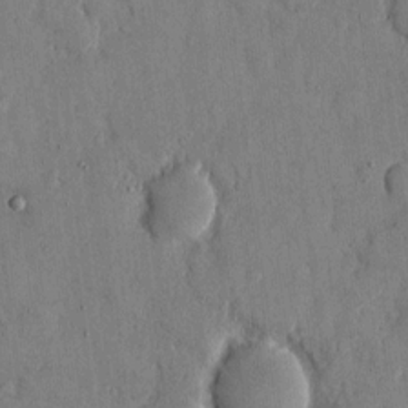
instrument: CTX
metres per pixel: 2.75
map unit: eHh
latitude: 12.7435
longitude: -69.0648
